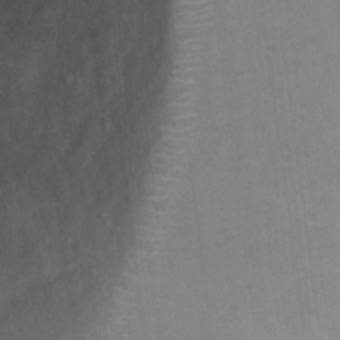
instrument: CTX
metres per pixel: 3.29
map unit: Ht
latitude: 12.3656
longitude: -40.4601
